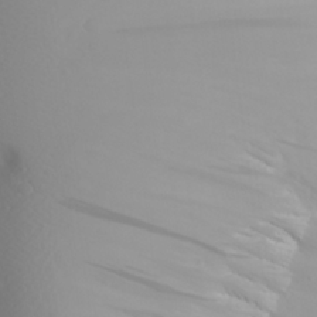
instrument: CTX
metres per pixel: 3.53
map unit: Aa
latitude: 22.1578
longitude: -145.9150
